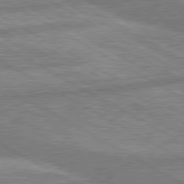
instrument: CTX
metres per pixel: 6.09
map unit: lApd
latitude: 80.2145
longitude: -171.7261
